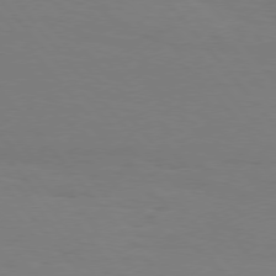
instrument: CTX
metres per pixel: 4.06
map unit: Hpe
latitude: 75.9906
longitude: -141.2537
